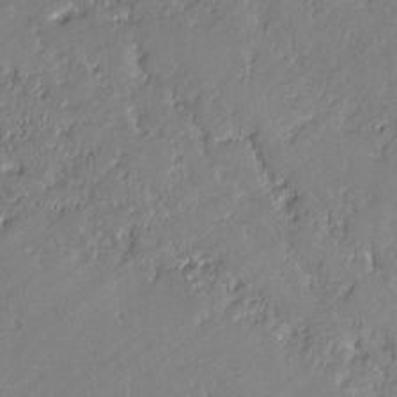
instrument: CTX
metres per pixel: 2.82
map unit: lAvf
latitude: -1.0298
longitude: -106.7435
